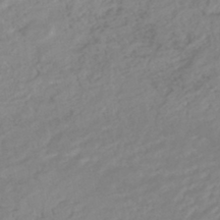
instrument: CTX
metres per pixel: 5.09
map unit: HNhu
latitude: -44.1606
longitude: 103.0298
